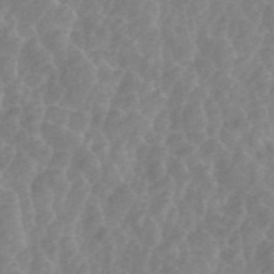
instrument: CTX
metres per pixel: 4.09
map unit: ANa
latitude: 45.3859
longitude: 24.5574
